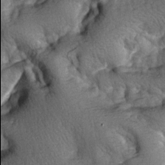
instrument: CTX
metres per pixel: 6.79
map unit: lAa
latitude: -6.5762
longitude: -125.9906
